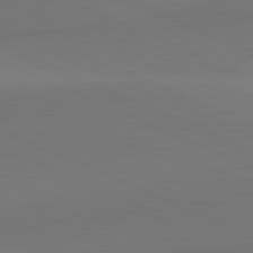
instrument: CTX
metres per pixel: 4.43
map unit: lApd
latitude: 81.5560
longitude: 144.1228
